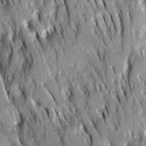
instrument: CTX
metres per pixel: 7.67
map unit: Ave
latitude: 14.4979
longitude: -132.4601
